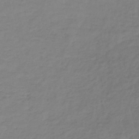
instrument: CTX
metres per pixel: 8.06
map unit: lHb
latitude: -38.4062
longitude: 72.0094
